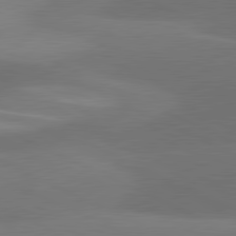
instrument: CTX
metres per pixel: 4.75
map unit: lApd
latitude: 81.1403
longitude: 125.9178
